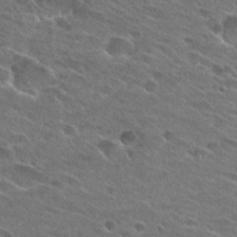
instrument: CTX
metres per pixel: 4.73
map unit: Hto
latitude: 26.2712
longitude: -44.1200
